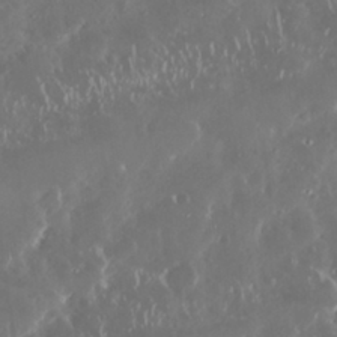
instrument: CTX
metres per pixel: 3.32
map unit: Nhu
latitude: 29.3293
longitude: -59.2159
